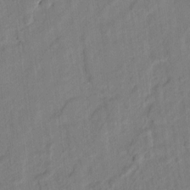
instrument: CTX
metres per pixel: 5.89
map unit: lAvf
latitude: 7.1214
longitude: 166.0094
